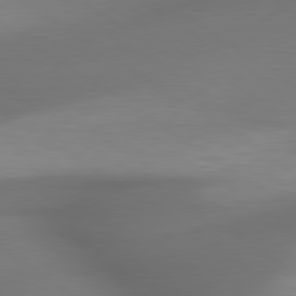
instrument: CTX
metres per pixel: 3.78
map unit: lApd
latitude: 79.7261
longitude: -174.3845
